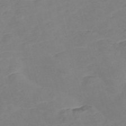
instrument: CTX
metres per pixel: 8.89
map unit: Nve
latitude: -58.1794
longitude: 58.0660
